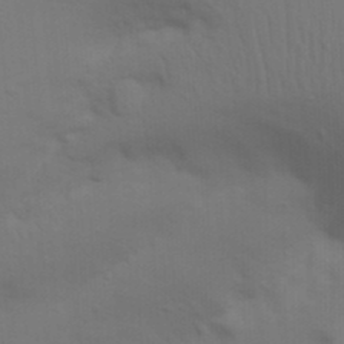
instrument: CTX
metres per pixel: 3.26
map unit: Nhu
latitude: 21.4805
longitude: -73.2537
